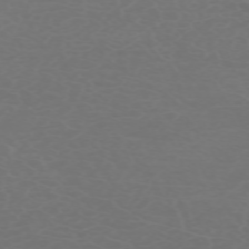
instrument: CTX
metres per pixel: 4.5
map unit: Nhu
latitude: -68.3306
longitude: 38.9542
